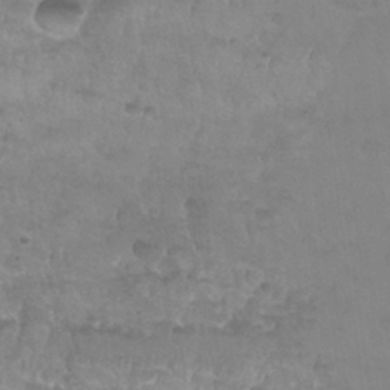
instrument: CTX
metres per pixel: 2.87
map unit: Nhu
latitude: 27.6505
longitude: -54.5168
